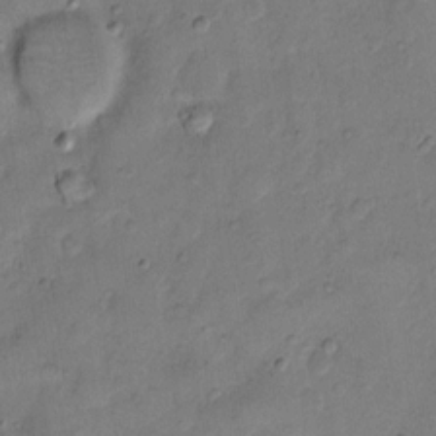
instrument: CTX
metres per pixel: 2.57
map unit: eHh
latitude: 11.7639
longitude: -64.4979
